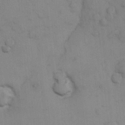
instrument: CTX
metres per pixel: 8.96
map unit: Nhu
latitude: 6.2711
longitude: -24.2333
